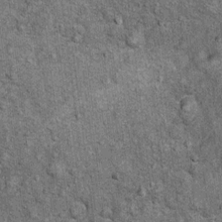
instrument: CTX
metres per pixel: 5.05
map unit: Ht
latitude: 9.5749
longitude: -38.1767
